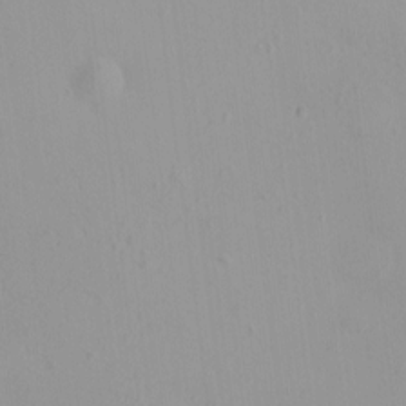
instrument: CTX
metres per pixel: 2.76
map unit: HNhu
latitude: 5.6694
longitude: 8.3495
